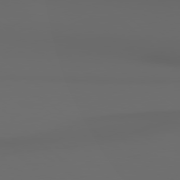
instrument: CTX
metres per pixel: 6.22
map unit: Hpe
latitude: 78.7058
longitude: -163.0459
